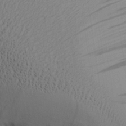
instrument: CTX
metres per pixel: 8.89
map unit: Aa
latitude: 26.8191
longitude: -132.1011
